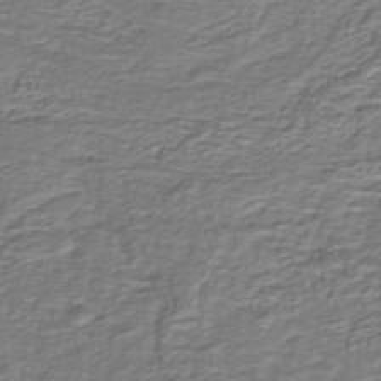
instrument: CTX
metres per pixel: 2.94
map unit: lHb
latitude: -39.3888
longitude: 58.8030
